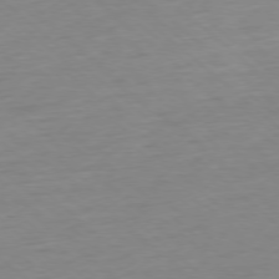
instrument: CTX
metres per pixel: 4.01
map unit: Ap
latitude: -77.6911
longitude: -96.7813
